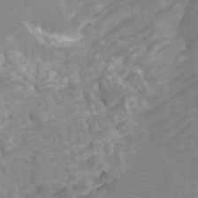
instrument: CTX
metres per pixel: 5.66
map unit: Ht
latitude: -3.7288
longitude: -27.4993
